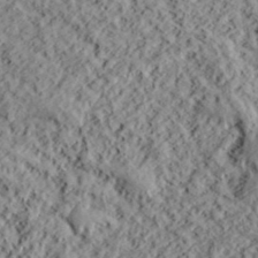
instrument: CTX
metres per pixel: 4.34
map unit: lHvf
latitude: 38.8947
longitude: -88.4412
